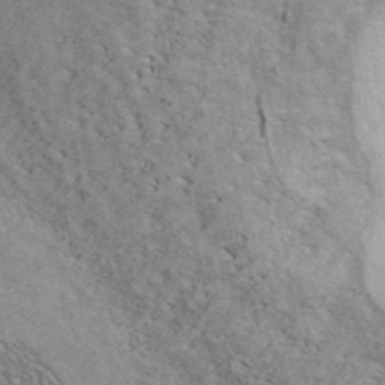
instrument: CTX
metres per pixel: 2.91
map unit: ANa
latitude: 43.4427
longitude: 48.8408
